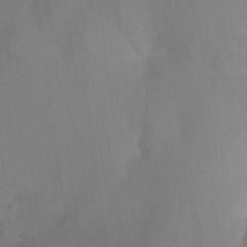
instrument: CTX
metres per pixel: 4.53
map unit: Nhu
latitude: 26.2523
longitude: -55.5560
